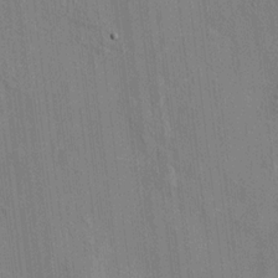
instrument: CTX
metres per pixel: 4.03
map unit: HNhu
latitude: 12.1011
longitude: 10.1984
